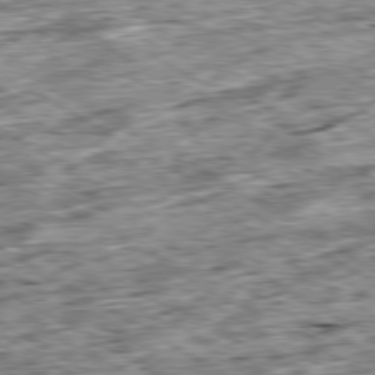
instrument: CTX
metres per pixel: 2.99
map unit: Ap
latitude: -80.1795
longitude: -88.4979
